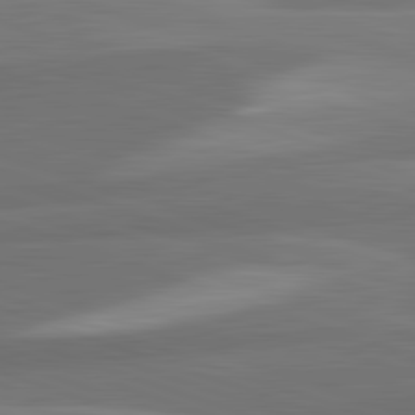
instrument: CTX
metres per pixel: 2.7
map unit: lApd
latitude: 82.3656
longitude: 148.6708
